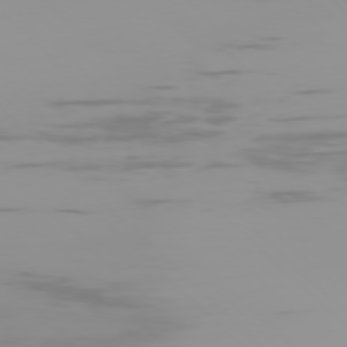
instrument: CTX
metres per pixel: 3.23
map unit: Ap
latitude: -76.8219
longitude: -74.8758
